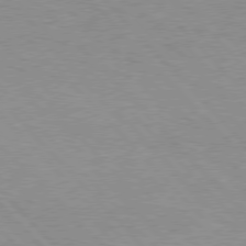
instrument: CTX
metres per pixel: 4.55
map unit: Hpe
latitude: 76.7435
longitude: -152.4223
